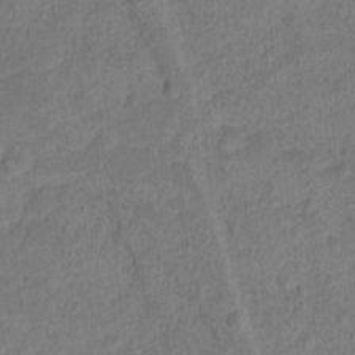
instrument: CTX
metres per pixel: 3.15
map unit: Ht
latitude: 0.8758
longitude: -34.6868
